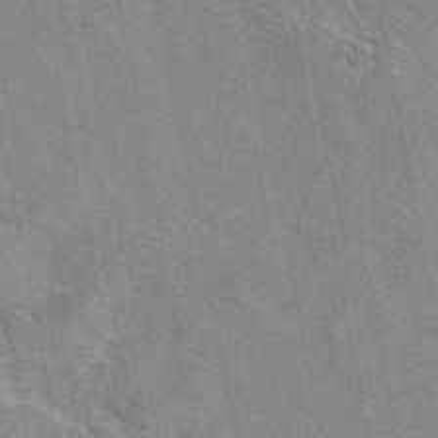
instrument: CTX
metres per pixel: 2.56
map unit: eAb
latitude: 49.1781
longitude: 105.0108
